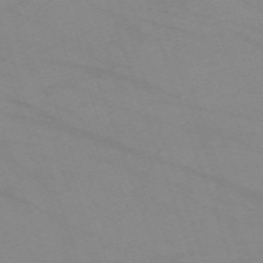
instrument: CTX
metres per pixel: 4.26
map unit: eHh
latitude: -64.1417
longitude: 52.9730
